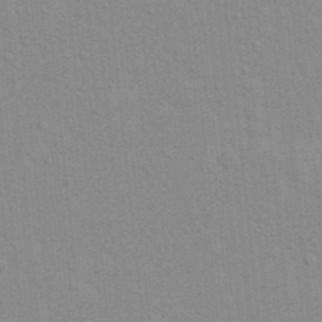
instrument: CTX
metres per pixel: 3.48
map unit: eHh
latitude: 21.1592
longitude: -64.1011
